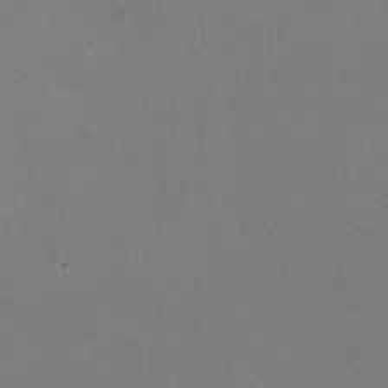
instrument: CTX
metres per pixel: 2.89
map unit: HNhu
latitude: -2.1416
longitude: -3.2726
